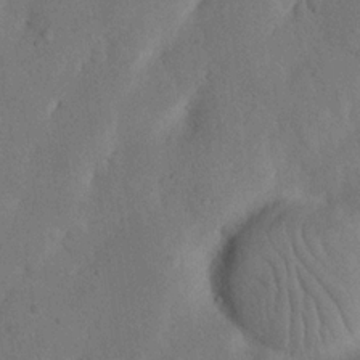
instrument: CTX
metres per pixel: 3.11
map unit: Nhu
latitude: 20.1956
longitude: -74.4034
